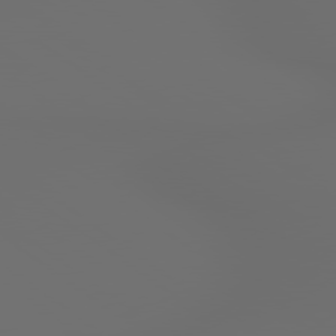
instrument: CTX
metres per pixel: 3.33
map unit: lApd
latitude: 79.1970
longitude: 176.6141
